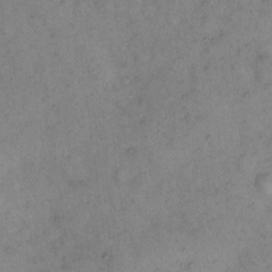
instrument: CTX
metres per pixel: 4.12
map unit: eHh
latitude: 10.6113
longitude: -62.5168
